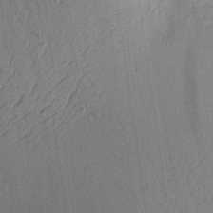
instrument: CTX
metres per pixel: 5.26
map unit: Aa
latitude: 29.6505
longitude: -144.3278
